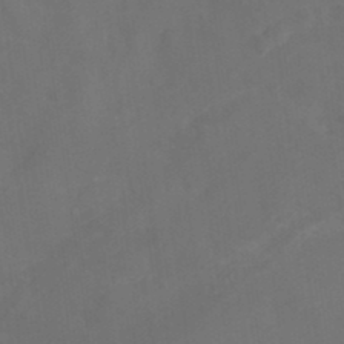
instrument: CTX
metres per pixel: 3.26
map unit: Nhu
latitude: -15.7856
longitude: -55.9339
